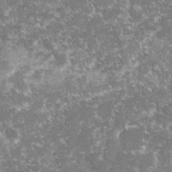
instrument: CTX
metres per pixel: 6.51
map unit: lHvf
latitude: -16.1606
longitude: -100.5924
